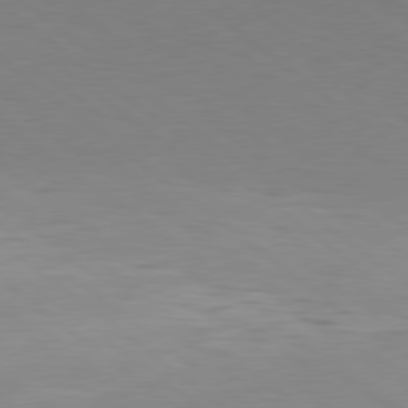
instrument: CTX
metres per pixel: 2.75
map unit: Hpe
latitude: 78.9136
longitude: -162.4979
